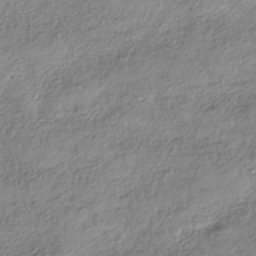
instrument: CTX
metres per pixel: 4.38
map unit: HNhu
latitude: -40.9164
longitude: 106.9920
